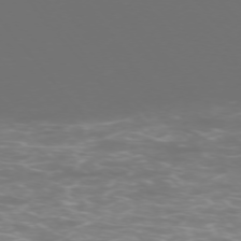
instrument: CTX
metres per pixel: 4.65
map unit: Ap
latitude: -75.3510
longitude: -76.9702
